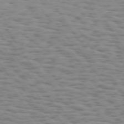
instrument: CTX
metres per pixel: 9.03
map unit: Hpe
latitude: 73.2537
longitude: -132.6113
